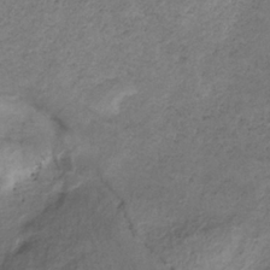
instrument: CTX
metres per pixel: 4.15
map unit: HNb
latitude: -32.6141
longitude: 61.2943
